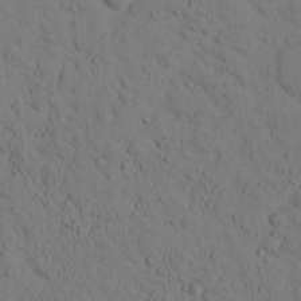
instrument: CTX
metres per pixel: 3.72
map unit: lHvf
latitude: 14.1011
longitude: 177.9556
